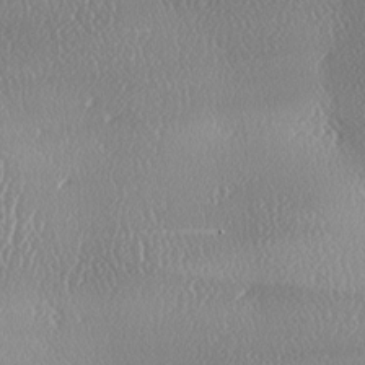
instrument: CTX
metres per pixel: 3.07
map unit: lAa
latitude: -8.5763
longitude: -128.3656
